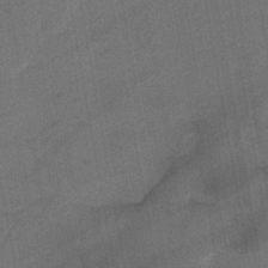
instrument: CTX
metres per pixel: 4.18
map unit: lHb
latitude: -43.8989
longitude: 63.2187
